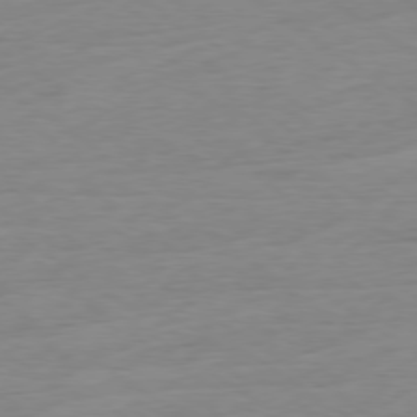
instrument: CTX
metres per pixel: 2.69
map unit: Ap
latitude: -78.4440
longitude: -59.2348
